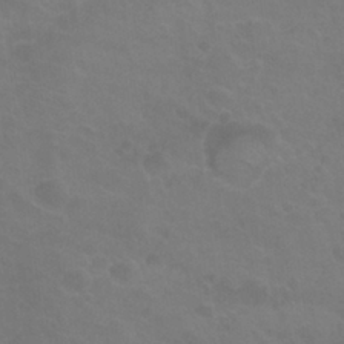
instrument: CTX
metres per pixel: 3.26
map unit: Nhu
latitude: 26.9325
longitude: -54.1011
